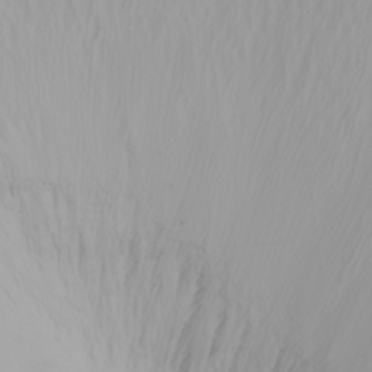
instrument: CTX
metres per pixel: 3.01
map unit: Nhu
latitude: -4.6896
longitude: -84.2145
